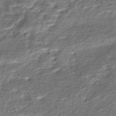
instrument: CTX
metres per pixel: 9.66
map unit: Nhe
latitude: -45.9556
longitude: 152.4251
